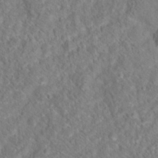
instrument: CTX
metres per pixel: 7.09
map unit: Hto
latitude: 18.3656
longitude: -38.4979
